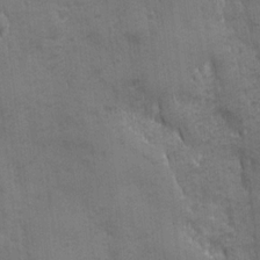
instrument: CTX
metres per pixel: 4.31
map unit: Ave
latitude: -7.6722
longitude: -120.4979
